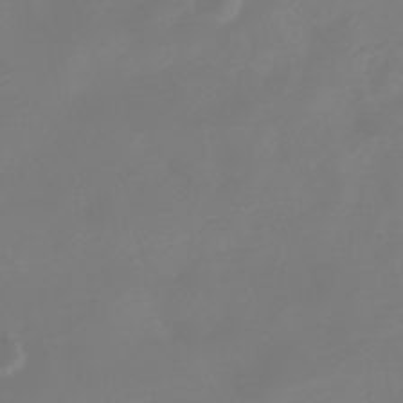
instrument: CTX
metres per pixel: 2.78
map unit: HNhu
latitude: -41.1053
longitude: 100.5573
